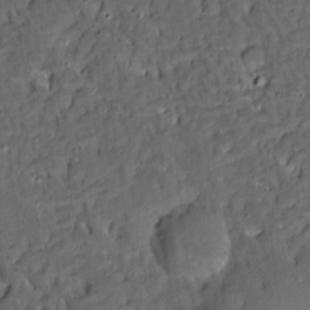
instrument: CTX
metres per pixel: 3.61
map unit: Aa
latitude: 13.3104
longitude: -139.6505
